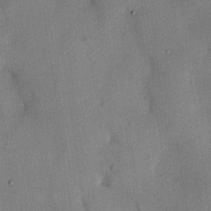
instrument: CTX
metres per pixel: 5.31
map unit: HNhu
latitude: 13.8772
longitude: 11.2565
